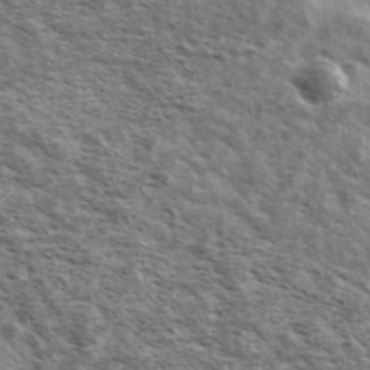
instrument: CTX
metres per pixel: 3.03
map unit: Ave
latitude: 39.3671
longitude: -108.1955
